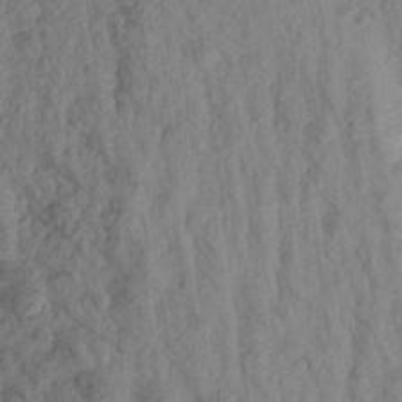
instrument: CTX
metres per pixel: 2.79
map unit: Aa
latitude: 18.2144
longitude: -146.6680
